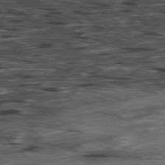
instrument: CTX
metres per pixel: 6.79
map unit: Hpe
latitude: -78.3495
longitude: -18.4034
